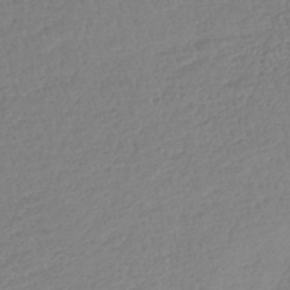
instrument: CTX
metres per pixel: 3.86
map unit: lHb
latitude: -44.5574
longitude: 68.6329
